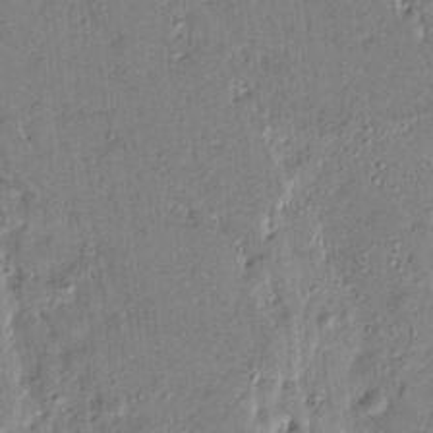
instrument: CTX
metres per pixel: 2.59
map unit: Htu
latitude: 3.4615
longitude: 151.9178
